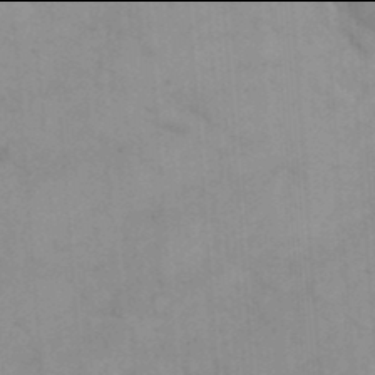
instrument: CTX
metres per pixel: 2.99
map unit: eHh
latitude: 17.9906
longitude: -63.9528
